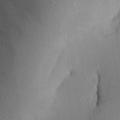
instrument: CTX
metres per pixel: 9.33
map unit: Aa
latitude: 27.0648
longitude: -134.6301
